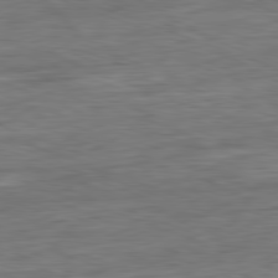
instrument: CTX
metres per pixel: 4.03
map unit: Ap
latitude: -81.6722
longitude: -78.6680
